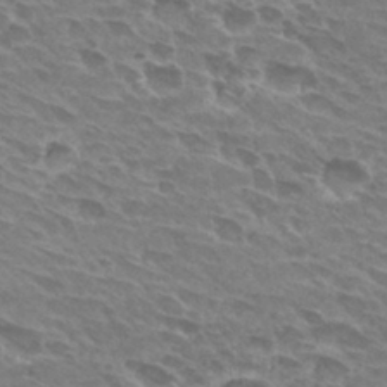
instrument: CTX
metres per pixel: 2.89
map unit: Hto
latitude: 30.0633
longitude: -42.2901
